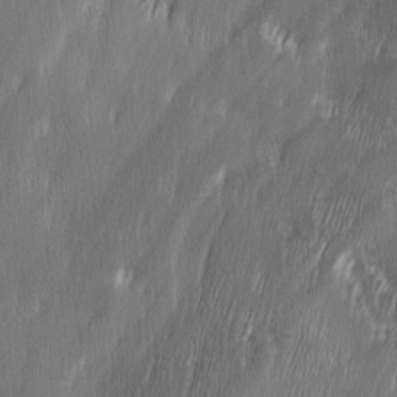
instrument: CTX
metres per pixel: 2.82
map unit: Ave
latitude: 9.7639
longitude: -105.7261
